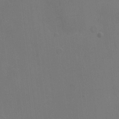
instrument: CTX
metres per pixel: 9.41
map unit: eHh
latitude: 6.0255
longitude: -65.9717
